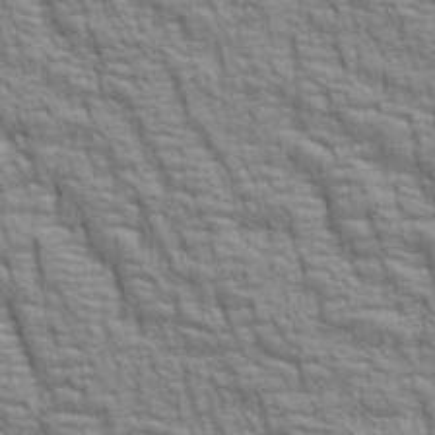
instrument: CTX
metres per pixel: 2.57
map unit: lAa
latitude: 7.0269
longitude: -115.7827
